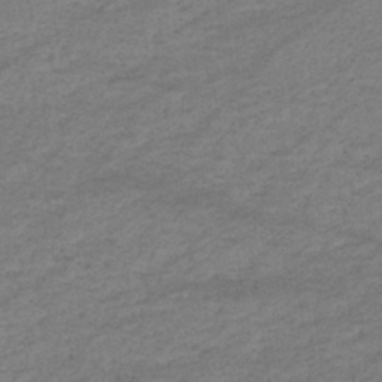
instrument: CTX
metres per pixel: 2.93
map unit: eHb
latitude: -37.5399
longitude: 75.4644
